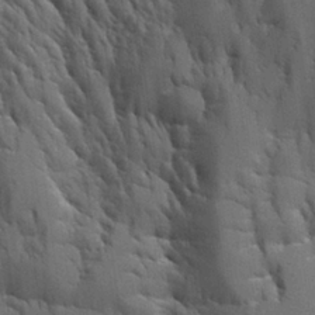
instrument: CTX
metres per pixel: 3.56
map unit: Aa
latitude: 26.1578
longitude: -127.8206
